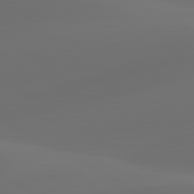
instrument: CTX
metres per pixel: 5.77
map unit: lApd
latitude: 80.5357
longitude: -85.4049
